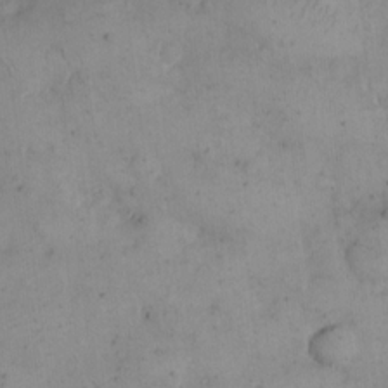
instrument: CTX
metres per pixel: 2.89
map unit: eHh
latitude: 15.0270
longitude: -67.5938
